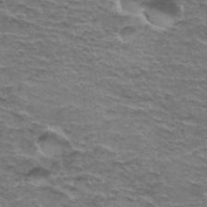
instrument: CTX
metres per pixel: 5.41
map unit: Hto
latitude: 35.6882
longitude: -44.7624
